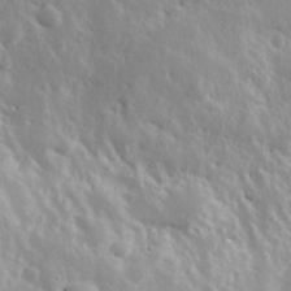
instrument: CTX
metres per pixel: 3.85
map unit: Hve
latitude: 24.5545
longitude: 145.8989
